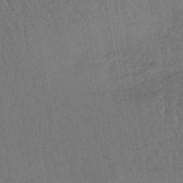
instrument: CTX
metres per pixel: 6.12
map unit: lHb
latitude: -39.7478
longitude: 62.6518
